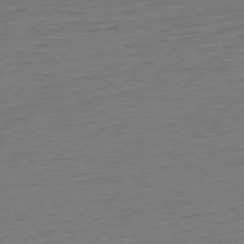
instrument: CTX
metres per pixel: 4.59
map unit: Ap
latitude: -76.7841
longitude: -92.8002
